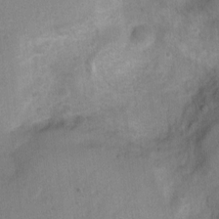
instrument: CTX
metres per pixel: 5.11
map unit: Nhu
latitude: 3.0269
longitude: -16.3656
